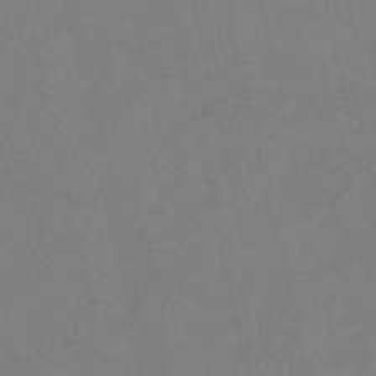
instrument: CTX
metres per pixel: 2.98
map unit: HNb
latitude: -53.6155
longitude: -47.8206
